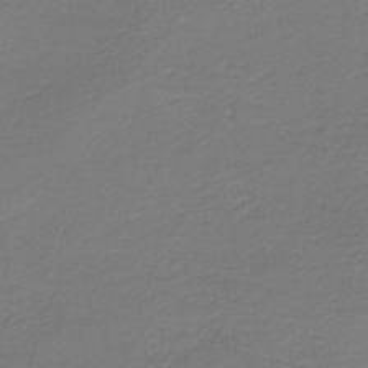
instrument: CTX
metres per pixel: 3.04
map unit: HNb
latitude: -39.3321
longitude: 50.1606
